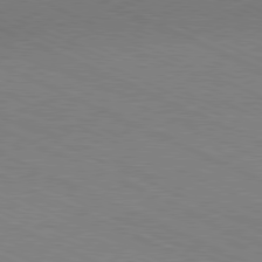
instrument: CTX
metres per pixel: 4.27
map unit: Hpe
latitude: -81.4455
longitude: 15.6533
